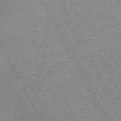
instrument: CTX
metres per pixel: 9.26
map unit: Hpe
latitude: -72.2928
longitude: 11.7478
